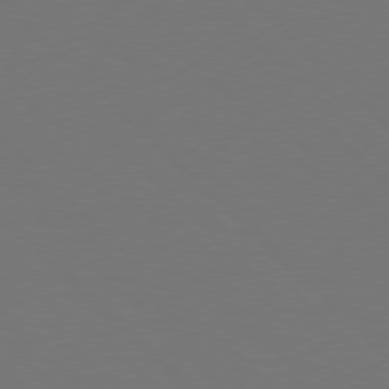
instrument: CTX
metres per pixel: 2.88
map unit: Hpe
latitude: 77.4804
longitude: -169.8772
